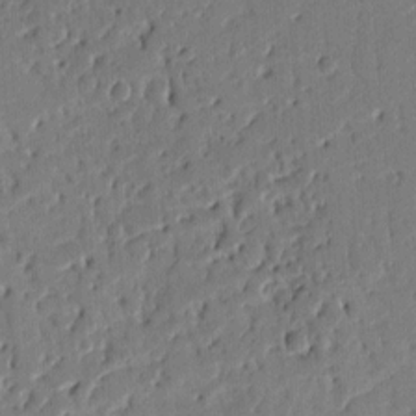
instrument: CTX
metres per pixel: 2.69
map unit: Ht
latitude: 10.7246
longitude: -78.2523
